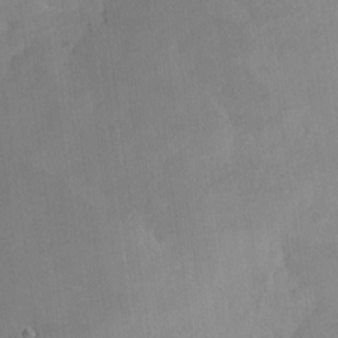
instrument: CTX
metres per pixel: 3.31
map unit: Nhe
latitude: -29.2187
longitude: -110.5546
